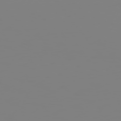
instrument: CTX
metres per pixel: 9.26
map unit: Hpe
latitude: 74.7624
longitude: -127.1592
